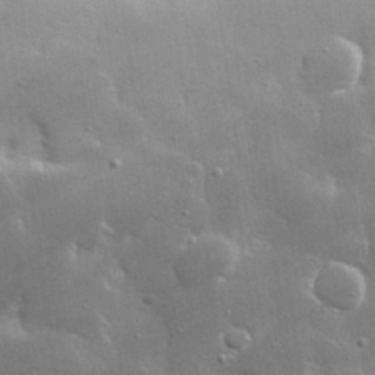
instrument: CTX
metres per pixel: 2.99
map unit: lHvf
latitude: 31.6127
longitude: -93.1403
